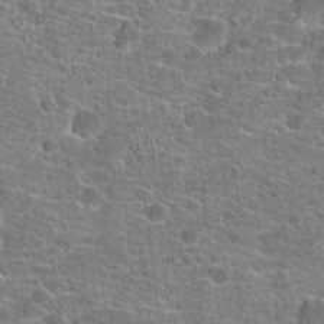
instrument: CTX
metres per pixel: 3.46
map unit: Hto
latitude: 20.1956
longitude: -43.8017
